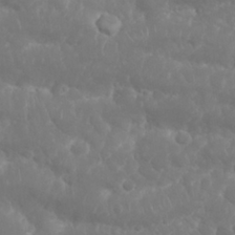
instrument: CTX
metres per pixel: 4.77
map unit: Nhu
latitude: 25.7260
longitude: -61.4993
